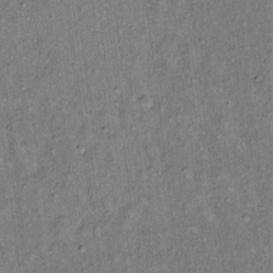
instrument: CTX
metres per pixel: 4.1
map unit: Hto
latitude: 14.4601
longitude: -59.0459
